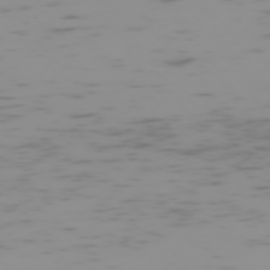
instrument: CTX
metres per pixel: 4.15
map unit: Hpe
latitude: -73.9556
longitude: 7.6533
